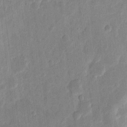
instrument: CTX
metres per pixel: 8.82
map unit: eHh
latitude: 7.3860
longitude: -71.1214
